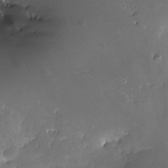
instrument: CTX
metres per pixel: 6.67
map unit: Nhe
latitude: -33.0676
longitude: -117.2915
